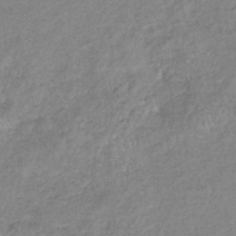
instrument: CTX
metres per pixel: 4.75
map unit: eHb
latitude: -38.6141
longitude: 78.6329
